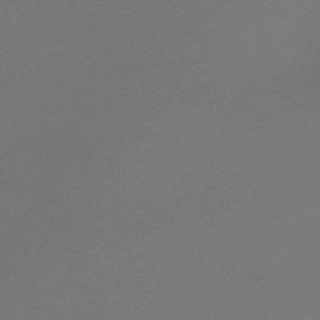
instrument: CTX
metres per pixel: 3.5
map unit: Nve
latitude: -57.0297
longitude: 62.7274
